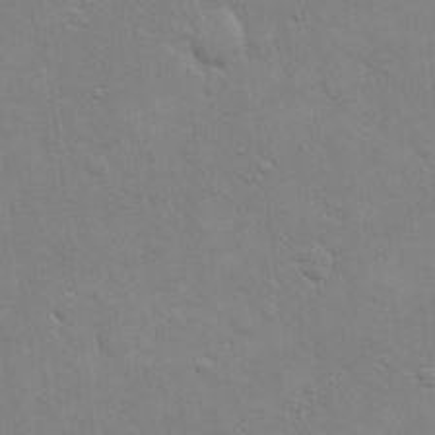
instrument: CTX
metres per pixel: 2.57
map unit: eHh
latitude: 16.5168
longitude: -66.3656
